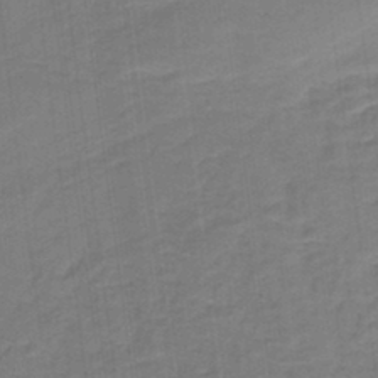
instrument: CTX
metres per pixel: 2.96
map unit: HNb
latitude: -35.7100
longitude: 57.4454
